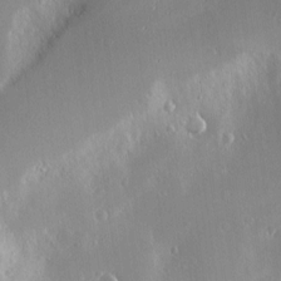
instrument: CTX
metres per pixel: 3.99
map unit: Nve
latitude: -9.5588
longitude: 173.4832
